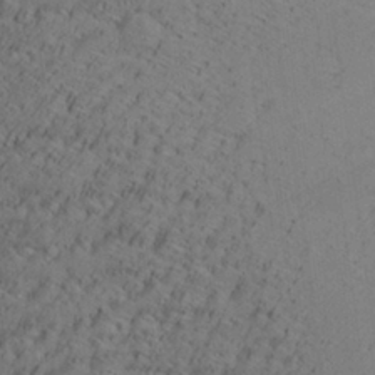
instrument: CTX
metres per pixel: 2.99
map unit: Aa
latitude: 27.4238
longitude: -137.2537
